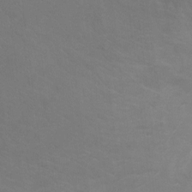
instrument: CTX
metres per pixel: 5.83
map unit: Ht
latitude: -9.4265
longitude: -35.1970
